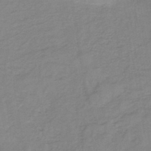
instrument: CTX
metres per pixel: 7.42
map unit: HNb
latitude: -45.0675
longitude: -39.1592
